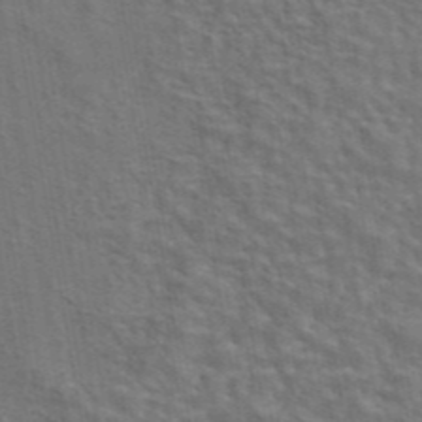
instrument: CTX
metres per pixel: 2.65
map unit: eAb
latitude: 43.7261
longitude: 107.8612
